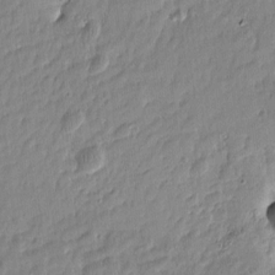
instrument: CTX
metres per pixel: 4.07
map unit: Htu
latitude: -5.9556
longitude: 174.4628
